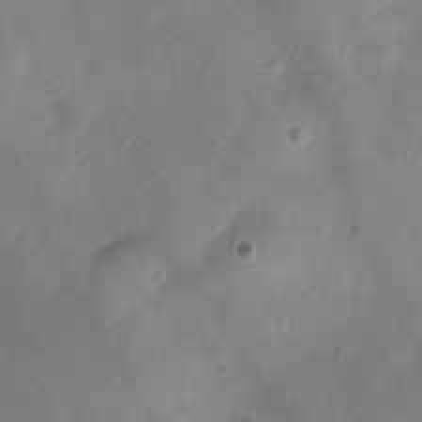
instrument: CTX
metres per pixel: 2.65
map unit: Ht
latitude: -3.5966
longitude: -19.5560
